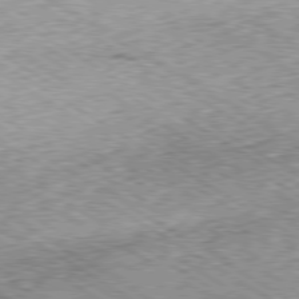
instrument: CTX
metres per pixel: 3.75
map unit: Ap
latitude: -80.1795
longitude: -51.3103
